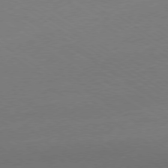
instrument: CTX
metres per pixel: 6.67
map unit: Ap
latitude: -79.0297
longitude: -94.2901
